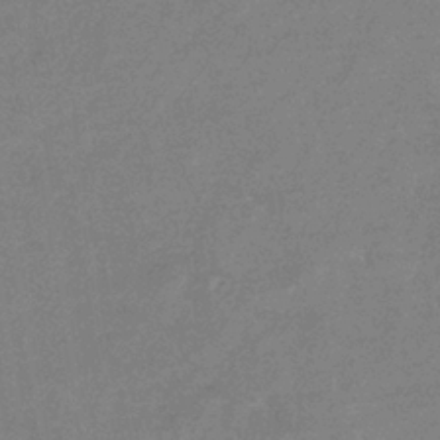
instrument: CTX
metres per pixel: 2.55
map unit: eHb
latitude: -37.2376
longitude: 76.9164
